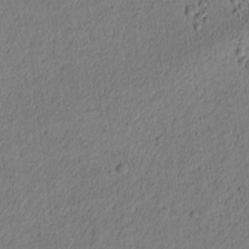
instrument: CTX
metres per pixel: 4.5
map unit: lAvf
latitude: 8.8002
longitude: 166.4440
